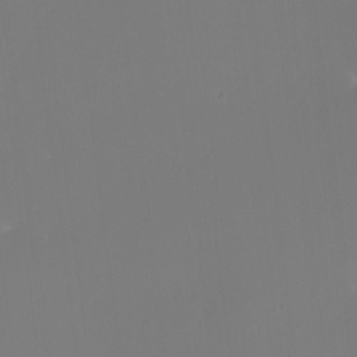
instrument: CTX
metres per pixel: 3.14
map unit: HNhu
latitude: 5.8205
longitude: 14.1039
